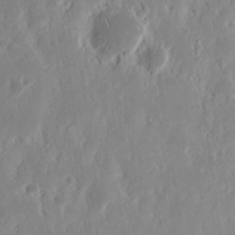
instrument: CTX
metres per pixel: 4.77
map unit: Nhu
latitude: 13.4616
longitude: -73.0081
